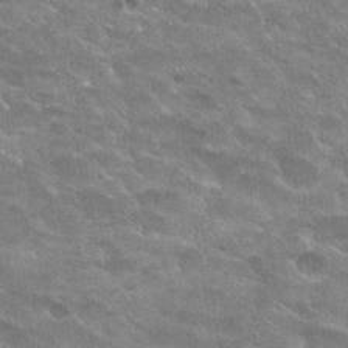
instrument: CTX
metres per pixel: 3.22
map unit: Hto
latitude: 30.4034
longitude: -43.2726
